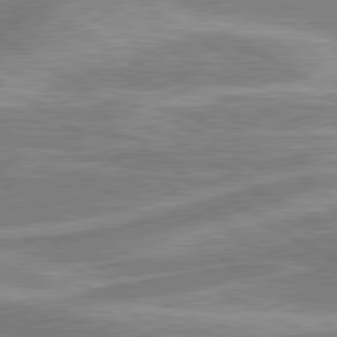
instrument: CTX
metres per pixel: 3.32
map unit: lApd
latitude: 80.1389
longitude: -177.5749
